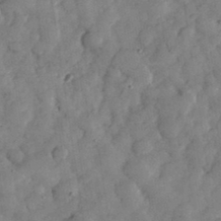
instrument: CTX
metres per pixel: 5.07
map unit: eHh
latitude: 34.7435
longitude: -69.4049
